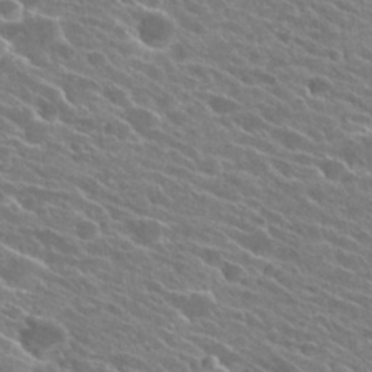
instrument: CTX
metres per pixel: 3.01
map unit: Hto
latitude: 25.3103
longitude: -41.2348
